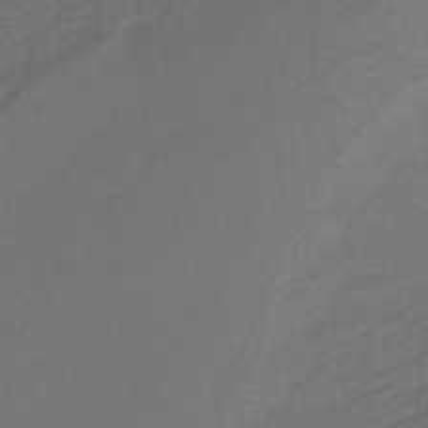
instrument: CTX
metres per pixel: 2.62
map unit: lHb
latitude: -42.9163
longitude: 74.7464
